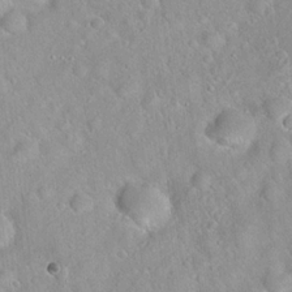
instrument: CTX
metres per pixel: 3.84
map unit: Hto
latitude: 20.8947
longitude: -52.7058
